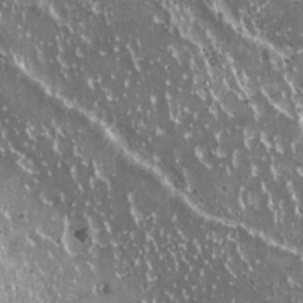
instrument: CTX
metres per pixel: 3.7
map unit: HNhu
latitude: 2.8569
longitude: 5.8422
